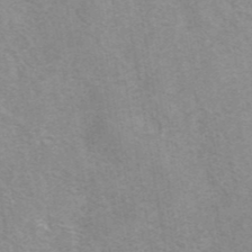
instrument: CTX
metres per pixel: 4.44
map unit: eAb
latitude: 42.2523
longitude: 107.1998
